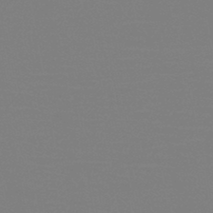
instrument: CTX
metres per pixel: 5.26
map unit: HNb
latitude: -46.1039
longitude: -44.4601
